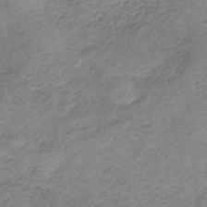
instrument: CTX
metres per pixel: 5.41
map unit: HNb
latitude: -34.6518
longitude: 56.6518
